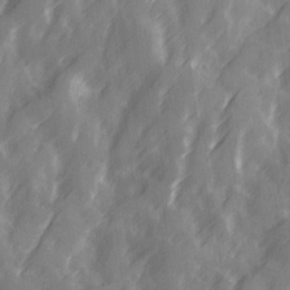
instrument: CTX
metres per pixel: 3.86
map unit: Ave
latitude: 19.5938
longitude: -131.8584
